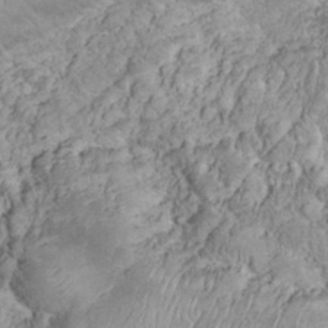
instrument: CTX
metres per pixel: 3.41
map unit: eHh
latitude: 32.5546
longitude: -64.4979
